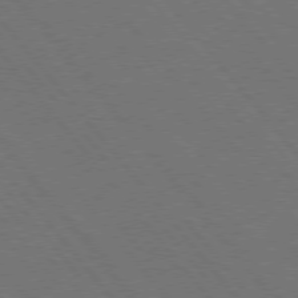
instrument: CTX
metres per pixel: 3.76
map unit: Hpe
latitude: 75.6694
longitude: -138.3467
